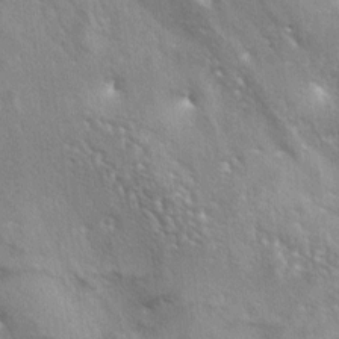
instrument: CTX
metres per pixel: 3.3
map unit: lAa
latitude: -5.9745
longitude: -125.7828
